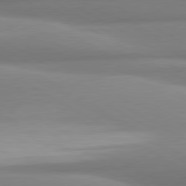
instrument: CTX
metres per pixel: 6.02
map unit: lApd
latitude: 80.6301
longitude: -175.4993
